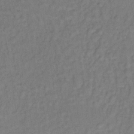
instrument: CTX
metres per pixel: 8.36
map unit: lHb
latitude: -35.2376
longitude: 65.0865
